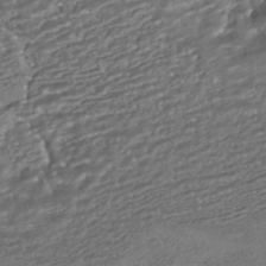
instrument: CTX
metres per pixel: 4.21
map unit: HNhu
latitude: -42.6707
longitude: 103.8422
